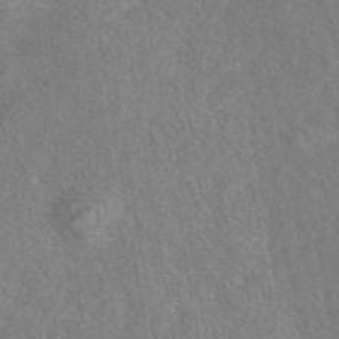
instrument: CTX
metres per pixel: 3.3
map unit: eAb
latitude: 42.6491
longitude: 104.6329
